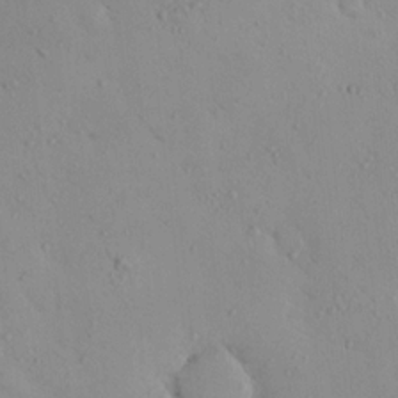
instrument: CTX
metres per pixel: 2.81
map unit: eHh
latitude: -0.0283
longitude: 17.8423
